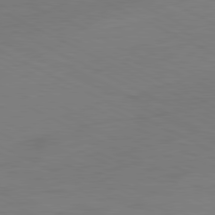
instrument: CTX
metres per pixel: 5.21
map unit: Ap
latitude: -81.8045
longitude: -71.8016
